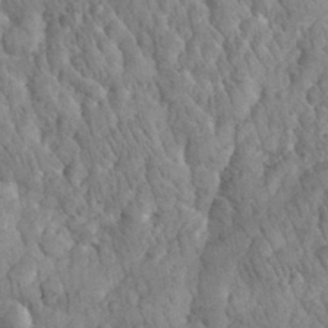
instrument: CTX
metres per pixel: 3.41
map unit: eHh
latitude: 32.4412
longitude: -66.1011
